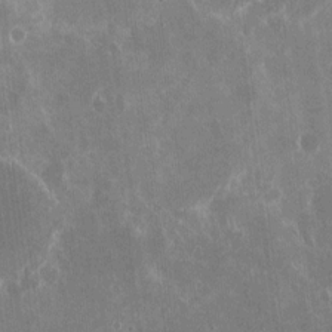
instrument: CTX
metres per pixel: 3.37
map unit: eHh
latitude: 11.1403
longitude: -71.3670
